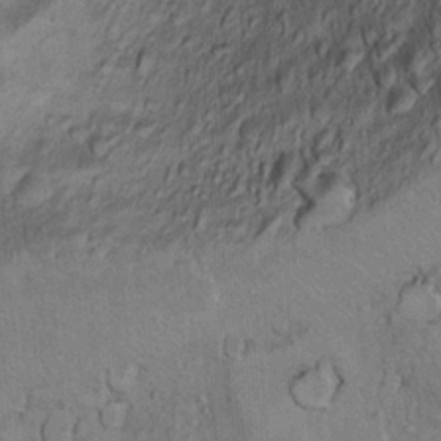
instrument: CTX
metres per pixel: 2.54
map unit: Ht
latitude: 11.5371
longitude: -31.8584
